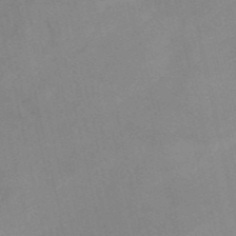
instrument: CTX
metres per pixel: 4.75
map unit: HNb
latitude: -54.1606
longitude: -47.9339
